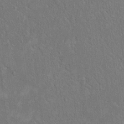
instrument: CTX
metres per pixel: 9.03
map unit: eHh
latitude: 18.2900
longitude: -65.2348
